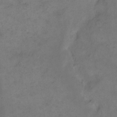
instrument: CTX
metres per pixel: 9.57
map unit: eHh
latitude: 14.3468
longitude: -65.8394
